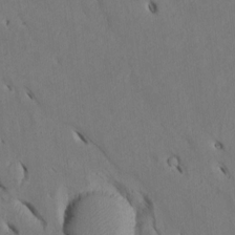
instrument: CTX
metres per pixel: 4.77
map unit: Htu
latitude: 2.5357
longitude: 147.9367
